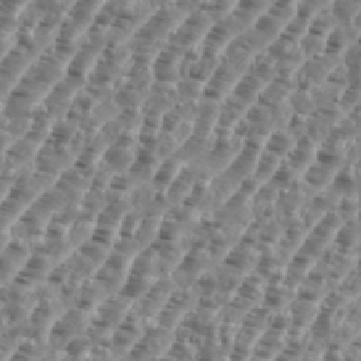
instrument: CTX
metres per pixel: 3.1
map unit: eHh
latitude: 35.6316
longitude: -135.5371
